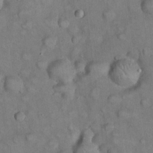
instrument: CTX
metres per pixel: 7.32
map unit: eHh
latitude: 22.3089
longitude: -60.9324
